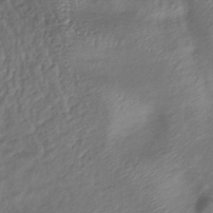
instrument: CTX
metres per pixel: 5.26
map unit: lHb
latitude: -35.4454
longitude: 67.8611
